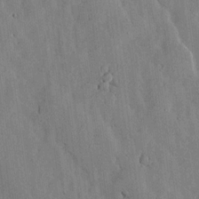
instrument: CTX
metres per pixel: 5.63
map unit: lHvf
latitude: 17.8205
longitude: -112.7246
